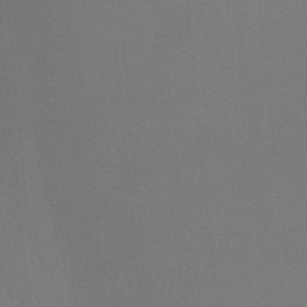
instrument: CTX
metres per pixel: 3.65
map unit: Ht
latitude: -3.7855
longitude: -27.1214
